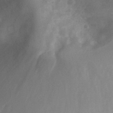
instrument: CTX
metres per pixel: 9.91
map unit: Hto
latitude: 32.3089
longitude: -48.5735
